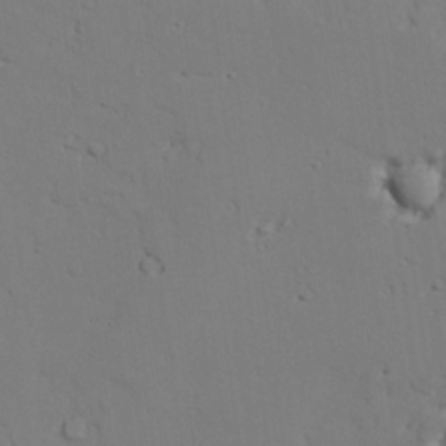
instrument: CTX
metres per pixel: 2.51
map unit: lAvf
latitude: 25.6127
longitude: -109.7071
